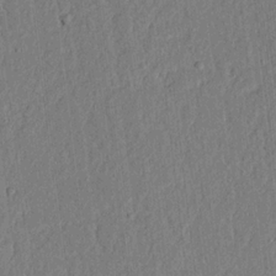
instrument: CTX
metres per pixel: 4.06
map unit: lAvf
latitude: 6.9325
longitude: 164.8408
